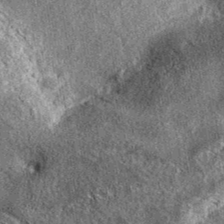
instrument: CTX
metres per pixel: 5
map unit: eAb
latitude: 37.4237
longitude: 107.2565
